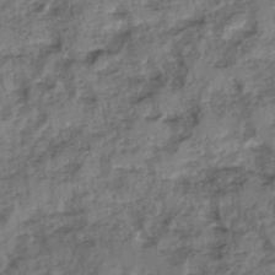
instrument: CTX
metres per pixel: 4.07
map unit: Ave
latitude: 0.4412
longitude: -110.3656
